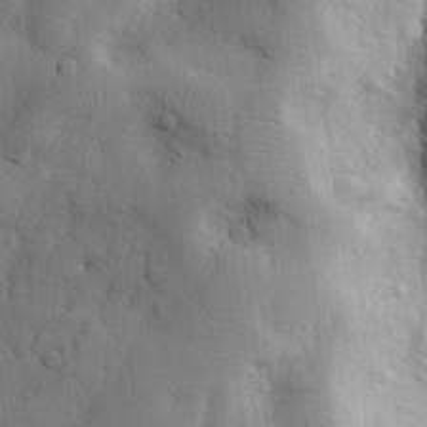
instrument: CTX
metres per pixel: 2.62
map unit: eHh
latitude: 28.6868
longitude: -74.6491
